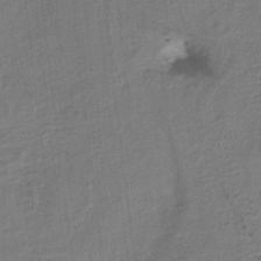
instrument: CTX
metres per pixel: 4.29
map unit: HNb
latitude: -35.9556
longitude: 57.5588
